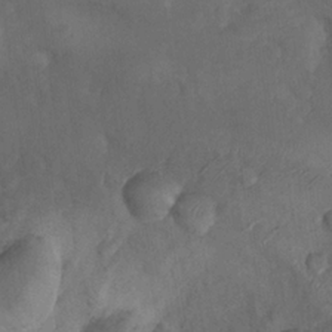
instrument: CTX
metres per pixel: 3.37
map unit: Nhu
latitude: 9.6316
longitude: -25.5749
